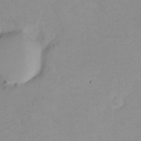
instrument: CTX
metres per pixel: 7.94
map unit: Ht
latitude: -8.7274
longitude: -35.9717
